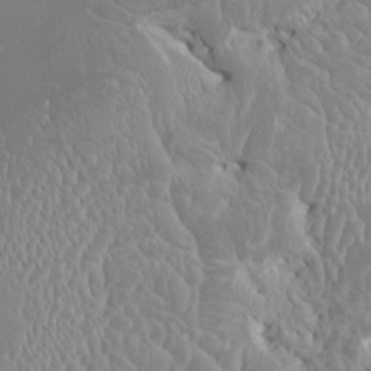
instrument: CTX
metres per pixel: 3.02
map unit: HNhu
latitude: -0.4818
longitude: 1.8801
